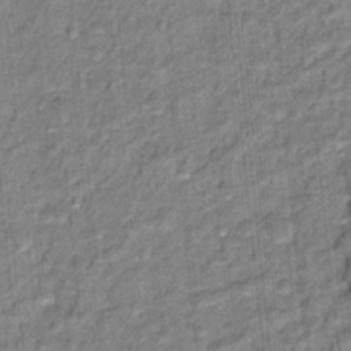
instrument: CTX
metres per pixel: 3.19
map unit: Hto
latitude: 15.6883
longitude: -36.2523
